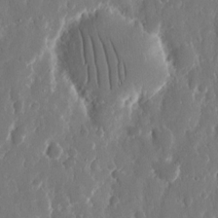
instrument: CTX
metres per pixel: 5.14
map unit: eHh
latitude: 12.9703
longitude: -72.2712
